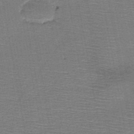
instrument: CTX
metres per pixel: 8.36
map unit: HNb
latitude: -48.6141
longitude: -42.6680
